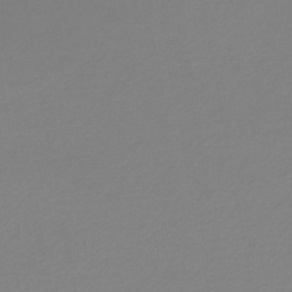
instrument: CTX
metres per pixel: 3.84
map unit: lHb
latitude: -47.3320
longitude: 64.0661
